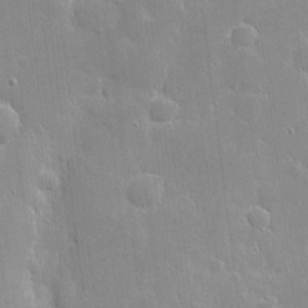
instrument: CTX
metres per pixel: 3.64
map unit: eHh
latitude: 4.0444
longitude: -70.6301
